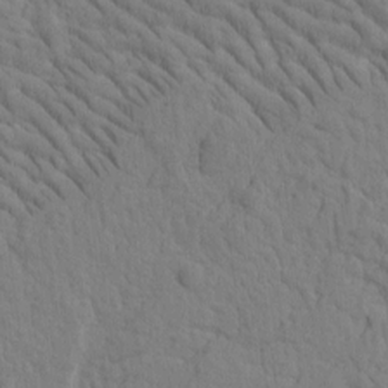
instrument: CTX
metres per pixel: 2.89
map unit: Htu
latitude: -1.7289
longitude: 172.4062
